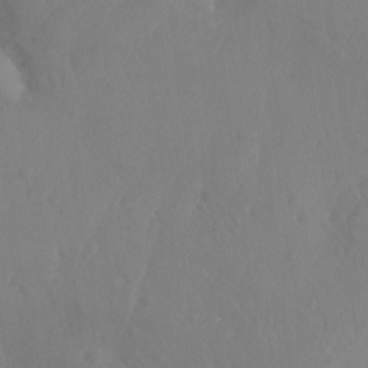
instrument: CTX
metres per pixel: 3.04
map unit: Aa
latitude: -12.9542
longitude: -67.9528
